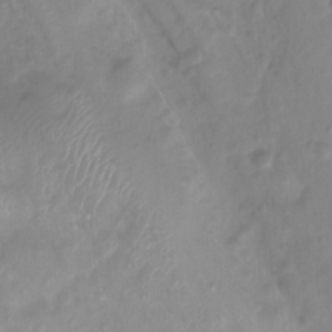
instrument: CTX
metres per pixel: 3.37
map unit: Htu
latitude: 3.3859
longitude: -22.1011
